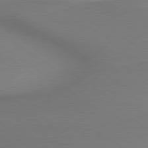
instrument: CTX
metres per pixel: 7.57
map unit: lApd
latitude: 79.4994
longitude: 178.7463
